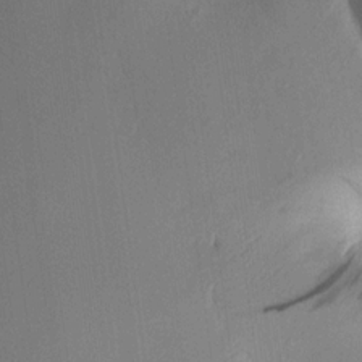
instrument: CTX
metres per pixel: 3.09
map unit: HNhu
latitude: 13.0459
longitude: 12.2740
